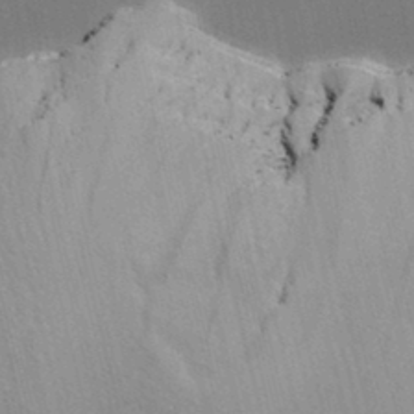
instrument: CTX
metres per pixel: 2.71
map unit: lAvf
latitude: 26.0444
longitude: -111.7828
